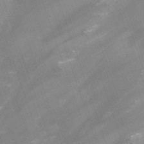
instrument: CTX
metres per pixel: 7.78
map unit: Nhu
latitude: -12.9164
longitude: -66.4034
